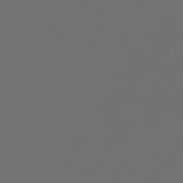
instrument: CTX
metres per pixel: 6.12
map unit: Hpe
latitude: 75.3860
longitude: -128.3656
